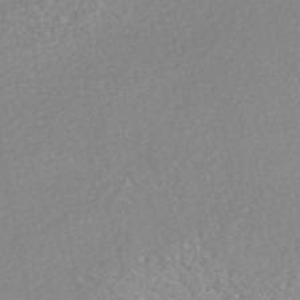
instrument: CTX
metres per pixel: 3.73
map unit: HNhu
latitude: -47.6533
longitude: 103.0298
